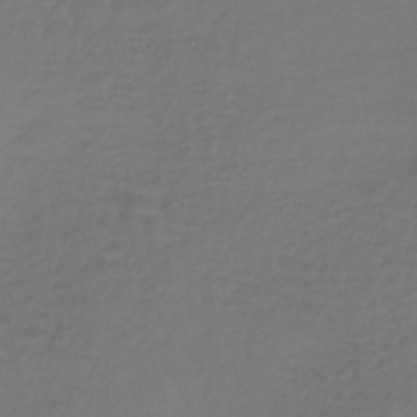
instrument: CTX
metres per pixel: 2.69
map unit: lHb
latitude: -42.5384
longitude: 65.1620
